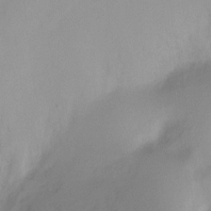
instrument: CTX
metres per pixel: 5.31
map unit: Ht
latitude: -9.7855
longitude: -28.9702
